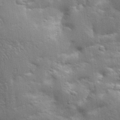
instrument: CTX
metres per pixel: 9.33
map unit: Aa
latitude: 33.7261
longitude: -142.9136
